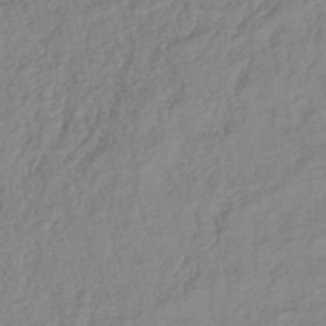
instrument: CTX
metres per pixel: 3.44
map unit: lHb
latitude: -41.7477
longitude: 75.4455
